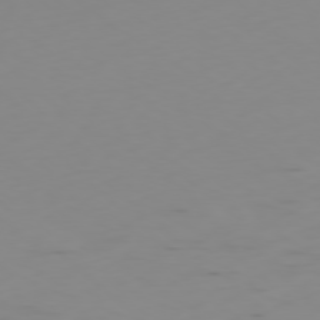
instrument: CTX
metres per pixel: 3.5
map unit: Ap
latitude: -78.3684
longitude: -64.7435
